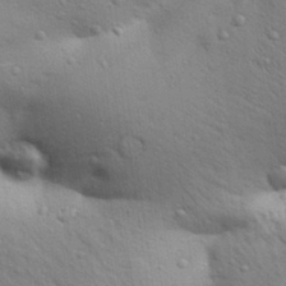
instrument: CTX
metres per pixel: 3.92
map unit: Aa
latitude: 30.2145
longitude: -147.6316
